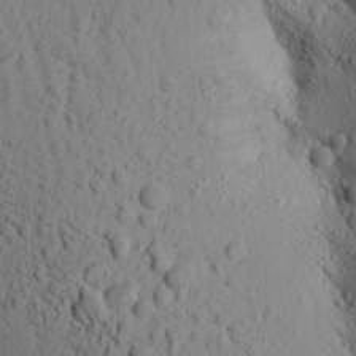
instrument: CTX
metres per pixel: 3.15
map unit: Aa
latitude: 17.4993
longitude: -147.7261
